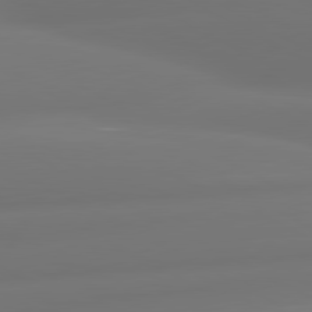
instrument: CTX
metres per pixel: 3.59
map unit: lApd
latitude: 80.6490
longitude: -164.0444
